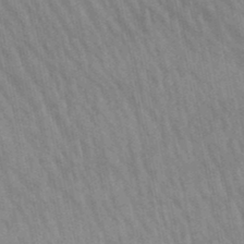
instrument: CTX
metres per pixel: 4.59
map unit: lHb
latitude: -48.8408
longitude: 74.6330
